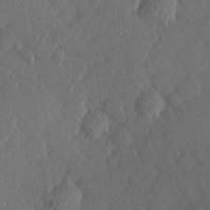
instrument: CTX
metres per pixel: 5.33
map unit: Hve
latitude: 25.9717
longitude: 145.0864
